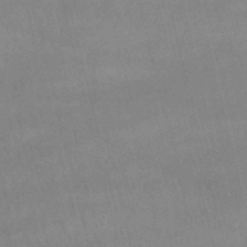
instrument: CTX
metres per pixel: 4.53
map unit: lHb
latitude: -46.8975
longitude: 76.2550
